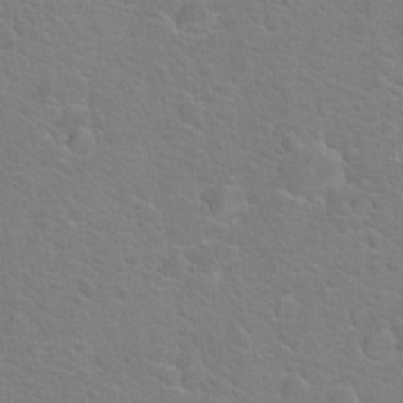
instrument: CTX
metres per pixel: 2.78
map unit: Hto
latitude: 19.5749
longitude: -44.2144
